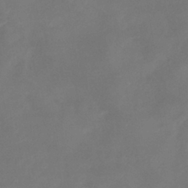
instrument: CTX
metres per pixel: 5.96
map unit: eHb
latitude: -39.0487
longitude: 75.9367
